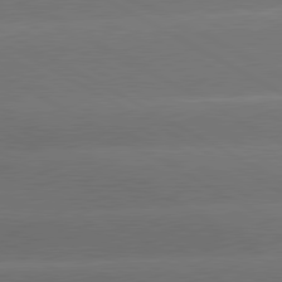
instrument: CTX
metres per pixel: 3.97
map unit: lApd
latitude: 80.7435
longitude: -146.7247
